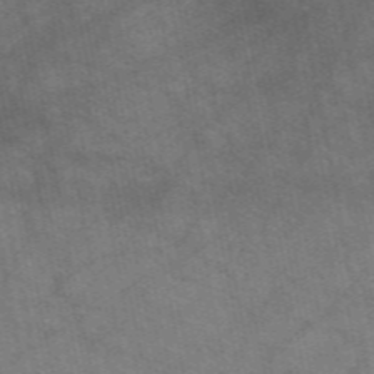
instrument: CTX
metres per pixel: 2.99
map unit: eAb
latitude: 51.3292
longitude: 109.7289
